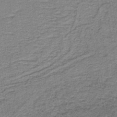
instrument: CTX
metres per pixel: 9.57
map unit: lHb
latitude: -40.6518
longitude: 55.4266
